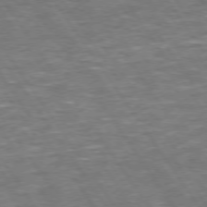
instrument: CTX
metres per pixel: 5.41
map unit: Hpe
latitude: 73.6316
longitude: -125.3670
